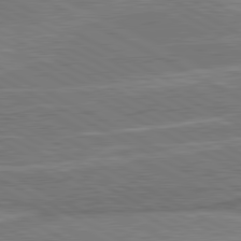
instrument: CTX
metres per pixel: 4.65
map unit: lApd
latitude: 80.8380
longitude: 141.7100
